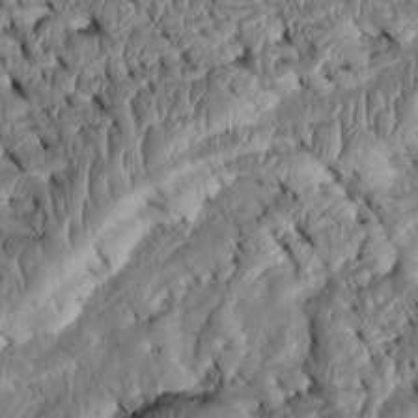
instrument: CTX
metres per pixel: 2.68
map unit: Htu
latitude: 0.4223
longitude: 149.2565
